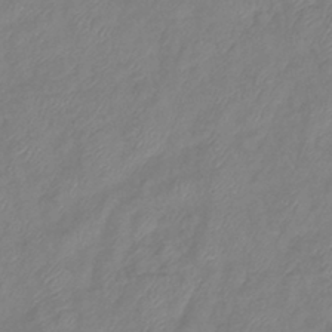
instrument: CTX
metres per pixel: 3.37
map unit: eHb
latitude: -41.4265
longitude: 81.6722
